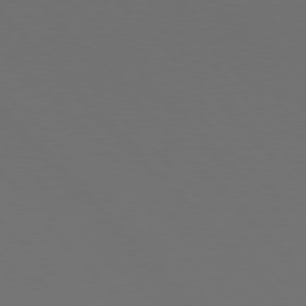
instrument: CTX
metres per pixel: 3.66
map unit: Hpe
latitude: 76.8002
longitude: -168.8758
